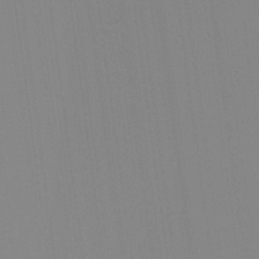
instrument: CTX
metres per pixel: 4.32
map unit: Hve
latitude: 17.8394
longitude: 150.1039
